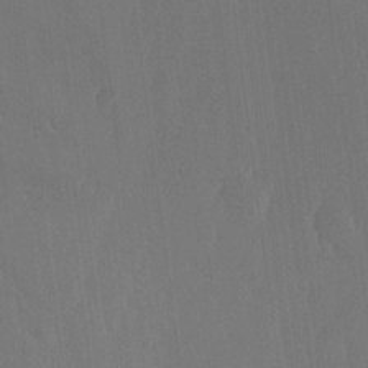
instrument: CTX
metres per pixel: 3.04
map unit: lHvf
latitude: 18.2333
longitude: -117.6694
